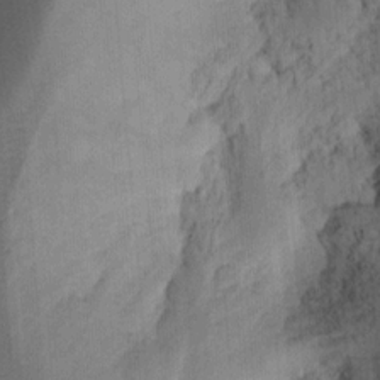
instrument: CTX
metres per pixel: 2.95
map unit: Ht
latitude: 11.1403
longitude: -74.3845
